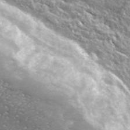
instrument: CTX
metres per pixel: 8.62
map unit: ANa
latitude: 41.5182
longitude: -87.1403
